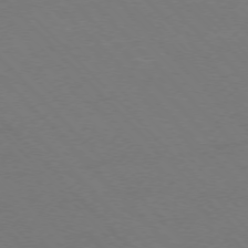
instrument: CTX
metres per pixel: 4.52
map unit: Ap
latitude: -75.8612
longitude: -82.8569
